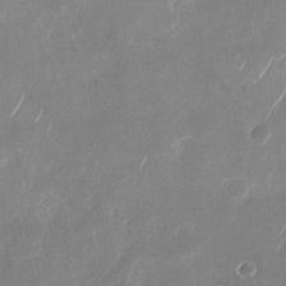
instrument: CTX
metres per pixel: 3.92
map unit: Nhu
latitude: -28.6896
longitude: -70.2900
